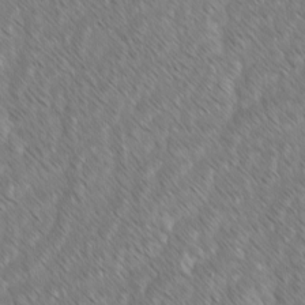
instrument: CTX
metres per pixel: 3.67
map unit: lAvf
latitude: -1.7667
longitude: -114.1199
